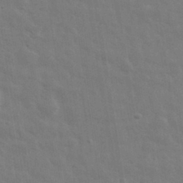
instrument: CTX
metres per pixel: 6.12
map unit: eHh
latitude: 33.3482
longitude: -70.5923
